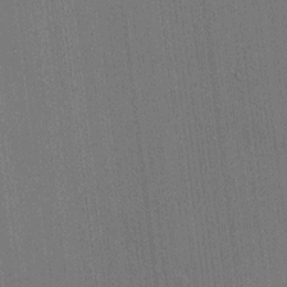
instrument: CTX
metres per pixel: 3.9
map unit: HNhu
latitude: 8.7624
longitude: 15.5588
